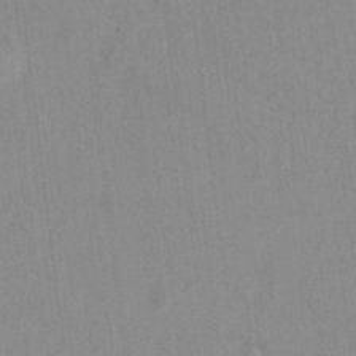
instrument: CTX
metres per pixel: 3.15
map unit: Hto
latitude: 7.6694
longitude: -34.4601
